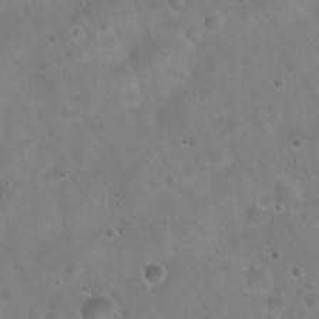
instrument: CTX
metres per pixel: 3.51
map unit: Hto
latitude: 22.0444
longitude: -53.5749
